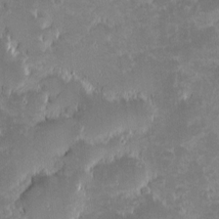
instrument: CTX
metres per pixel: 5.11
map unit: eHh
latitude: -1.5588
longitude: -85.8206
